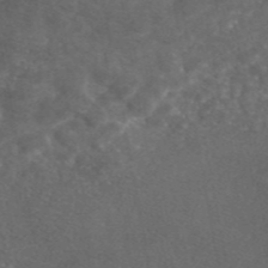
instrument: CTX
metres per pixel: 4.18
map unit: eAb
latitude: 46.5168
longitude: 112.2362
